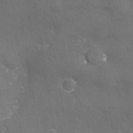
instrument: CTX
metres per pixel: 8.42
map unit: eHh
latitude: -3.3698
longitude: -75.6316
